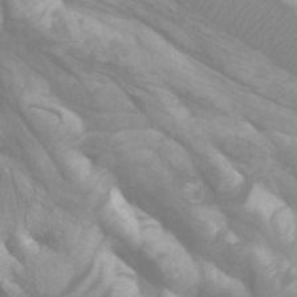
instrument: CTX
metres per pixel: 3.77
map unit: Ht
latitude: -4.5573
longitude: -63.0459
